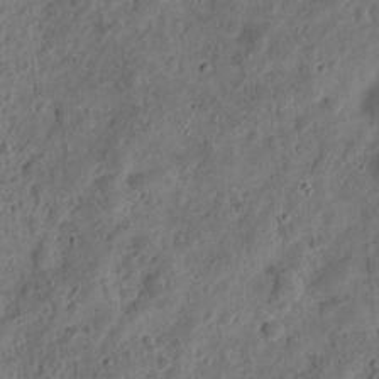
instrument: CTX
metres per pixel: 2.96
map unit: eHh
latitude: 10.9325
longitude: -73.9717
